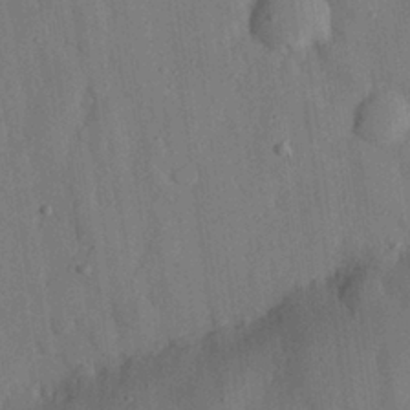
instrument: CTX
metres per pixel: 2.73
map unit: eHh
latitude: 27.2159
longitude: -76.6868
